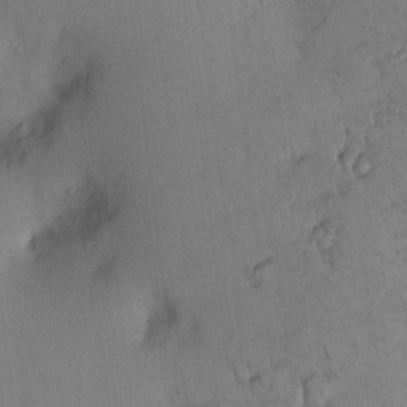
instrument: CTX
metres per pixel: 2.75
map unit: eHh
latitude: 0.1766
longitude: 16.2362
